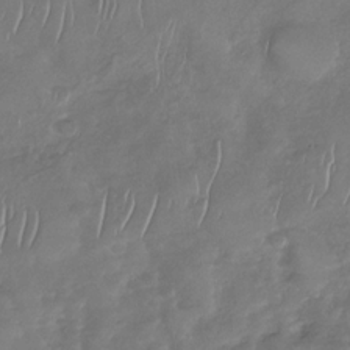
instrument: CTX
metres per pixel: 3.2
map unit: Nhu
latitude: -30.2550
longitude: -59.8394
